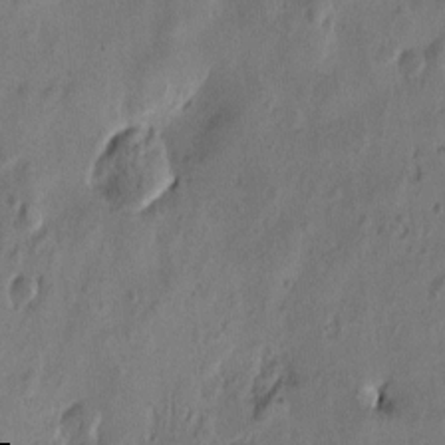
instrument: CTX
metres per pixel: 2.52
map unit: Htu
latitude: -3.4454
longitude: -177.4804
